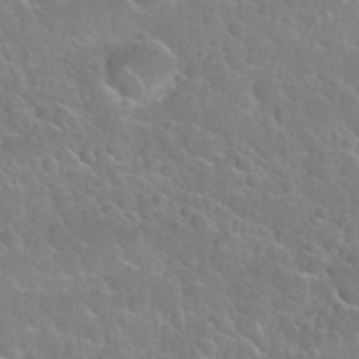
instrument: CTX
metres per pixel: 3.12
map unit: Nhu
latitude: 30.1767
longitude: -52.6302
